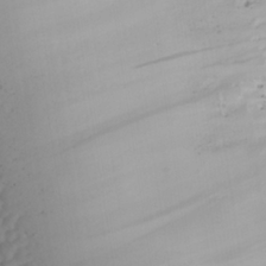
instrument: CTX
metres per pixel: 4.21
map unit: lAvf
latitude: 25.9150
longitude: -111.2159
